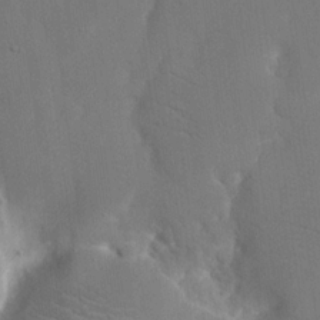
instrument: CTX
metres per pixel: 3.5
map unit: eHh
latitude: 18.8758
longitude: -67.7071
